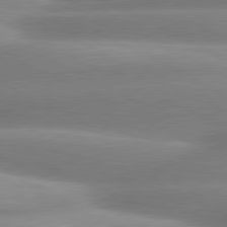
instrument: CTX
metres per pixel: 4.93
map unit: lApd
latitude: 80.4223
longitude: -159.6694
